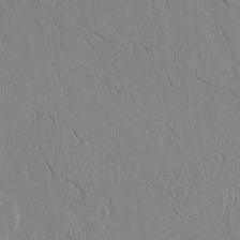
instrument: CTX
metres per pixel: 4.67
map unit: lAvf
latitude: 15.5938
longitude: -125.5560
